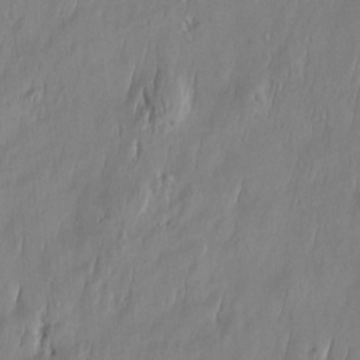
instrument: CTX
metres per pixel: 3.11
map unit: Htu
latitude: -5.5966
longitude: 174.9352
